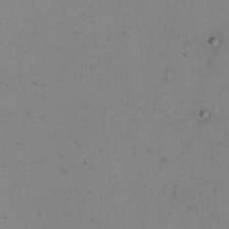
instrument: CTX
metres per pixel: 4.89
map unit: eHh
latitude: -5.0108
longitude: -78.9325
